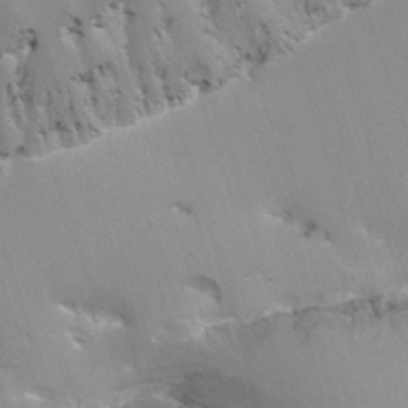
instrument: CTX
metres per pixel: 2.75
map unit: HNhu
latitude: 0.5923
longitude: -3.8583
